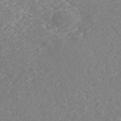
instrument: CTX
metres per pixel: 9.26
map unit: ANa
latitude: 41.7071
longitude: 28.9920
